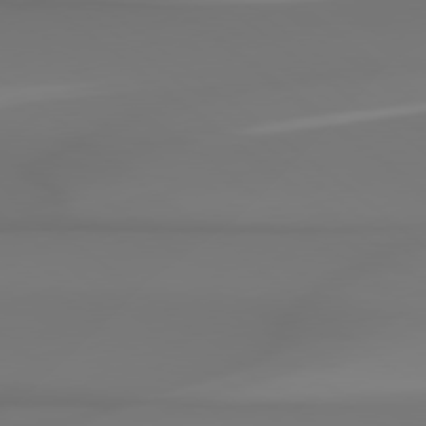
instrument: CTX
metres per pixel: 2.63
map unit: Hpe
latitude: 78.4034
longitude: -136.1767
